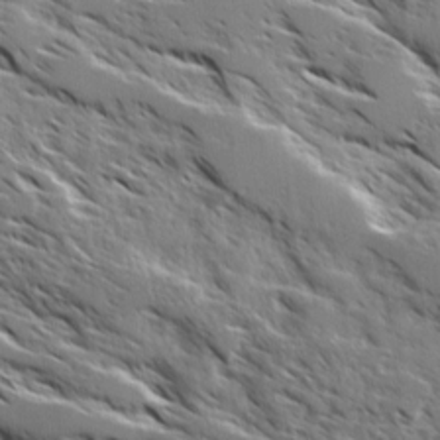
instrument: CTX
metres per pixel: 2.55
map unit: Ave
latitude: 16.8569
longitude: -129.8961
